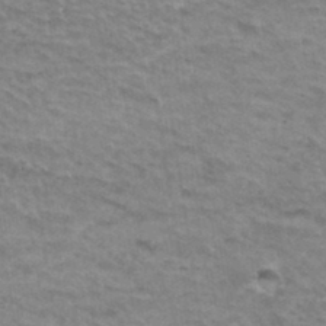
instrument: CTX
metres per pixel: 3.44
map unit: Hto
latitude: 36.1767
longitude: -43.4804
